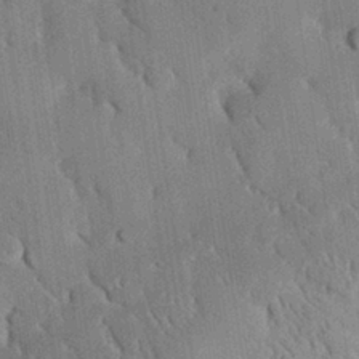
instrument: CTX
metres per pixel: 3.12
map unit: eHh
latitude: 27.8395
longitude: -79.4616
